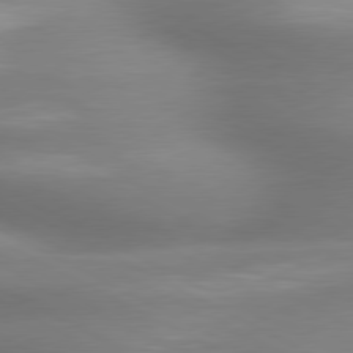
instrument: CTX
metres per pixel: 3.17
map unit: lApd
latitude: 79.4427
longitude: -120.1011
